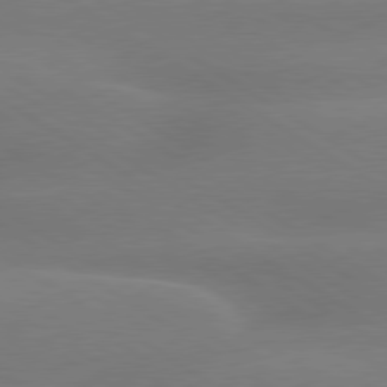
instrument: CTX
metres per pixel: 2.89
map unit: lApd
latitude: 79.8961
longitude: -142.0444
